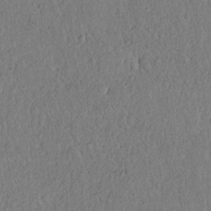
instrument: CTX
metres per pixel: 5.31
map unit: eHh
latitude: 18.6679
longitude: -62.4223
